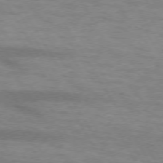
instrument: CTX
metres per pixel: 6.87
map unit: lApd
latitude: 73.5749
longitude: -55.8961
